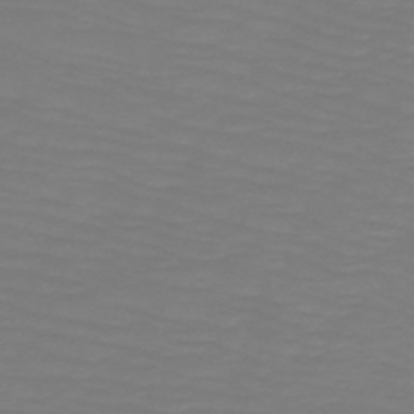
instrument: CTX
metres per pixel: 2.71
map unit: HNb
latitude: -49.7289
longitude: -50.7624
